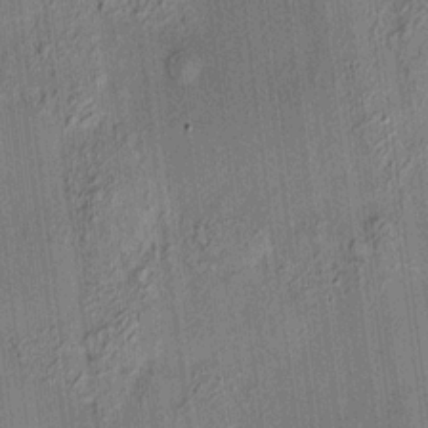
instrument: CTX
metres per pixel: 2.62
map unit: HNhu
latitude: 12.4223
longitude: 9.8422
